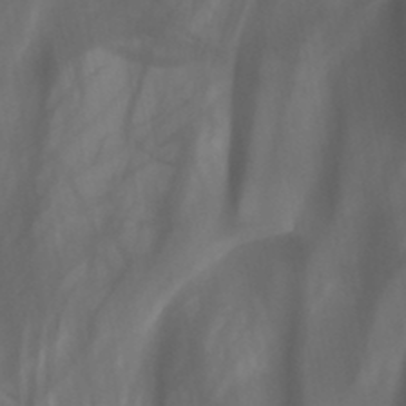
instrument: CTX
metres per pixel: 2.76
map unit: HNb
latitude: -44.8219
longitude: -43.8772
